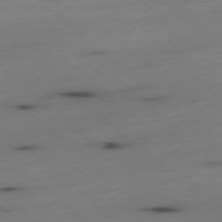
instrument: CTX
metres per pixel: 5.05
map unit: Ap
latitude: -78.2739
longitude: -61.3670
